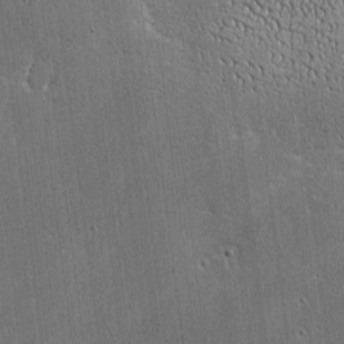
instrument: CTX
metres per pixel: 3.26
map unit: lHvf
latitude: -8.7652
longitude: -101.1214
